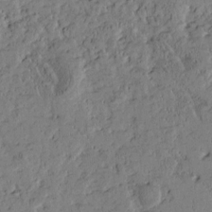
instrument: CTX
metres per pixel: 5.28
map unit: Htu
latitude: -1.3132
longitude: 176.1417
